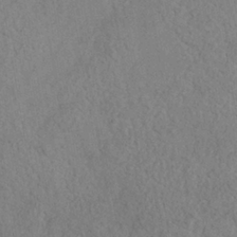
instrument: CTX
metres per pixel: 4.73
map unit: Nhe
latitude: -36.9352
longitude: -177.1970
